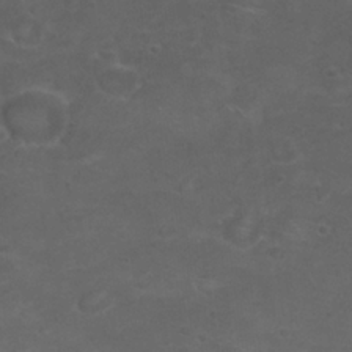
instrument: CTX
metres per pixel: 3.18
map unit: Nhu
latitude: 26.4034
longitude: -52.5924
